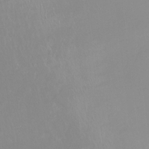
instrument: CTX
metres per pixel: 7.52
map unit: Hto
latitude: -14.3684
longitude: -43.0647
